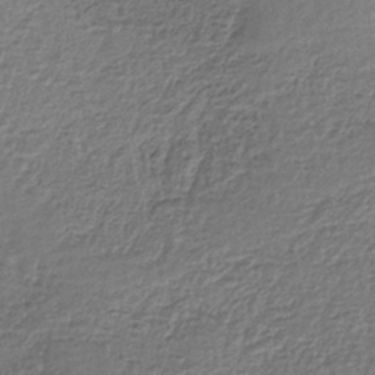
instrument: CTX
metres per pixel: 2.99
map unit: lHb
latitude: -35.1998
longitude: 63.3509
